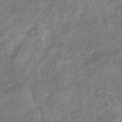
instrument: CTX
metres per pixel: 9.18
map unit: eHb
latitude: -38.7085
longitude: 77.6533
